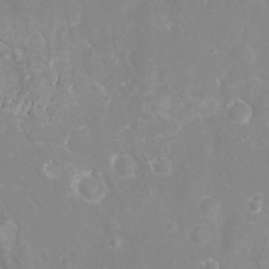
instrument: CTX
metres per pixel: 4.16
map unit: eHh
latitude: -4.6896
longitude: -74.8191
